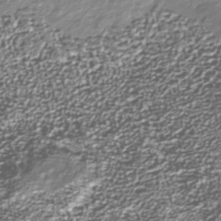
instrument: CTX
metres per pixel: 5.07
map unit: Nhu
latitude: -38.9731
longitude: -82.2144
